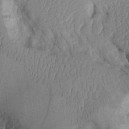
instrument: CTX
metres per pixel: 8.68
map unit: Aa
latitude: 9.4993
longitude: -127.9528
